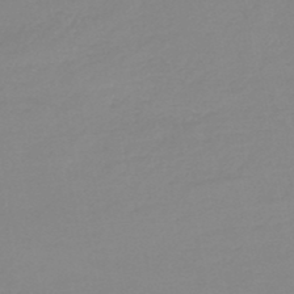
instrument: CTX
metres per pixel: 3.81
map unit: lHb
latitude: -44.0094
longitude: 63.7099
